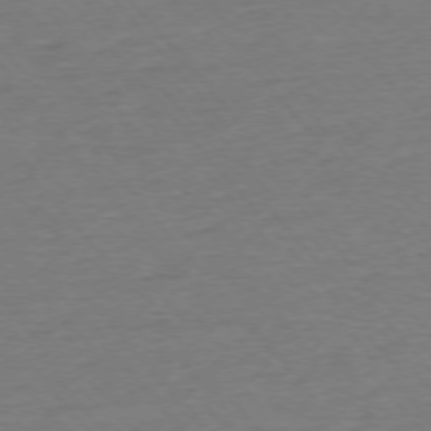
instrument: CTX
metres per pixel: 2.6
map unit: Ap
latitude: -75.7289
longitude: -82.3278
